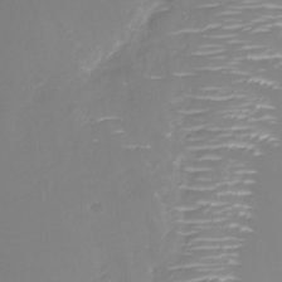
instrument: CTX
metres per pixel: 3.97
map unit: Nhu
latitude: -28.9731
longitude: -78.1200
